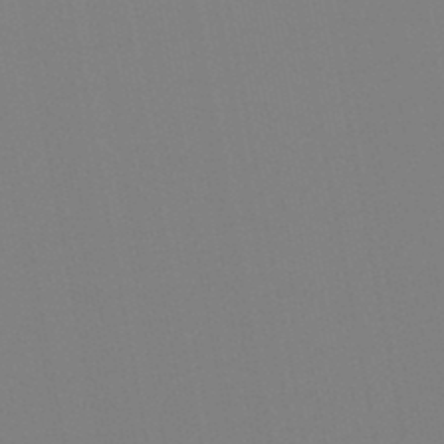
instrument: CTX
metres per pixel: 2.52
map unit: HNb
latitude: -45.9178
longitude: 55.6722
